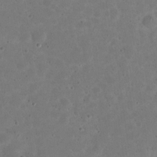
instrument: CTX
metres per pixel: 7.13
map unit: eHh
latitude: 20.5357
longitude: -62.9703
